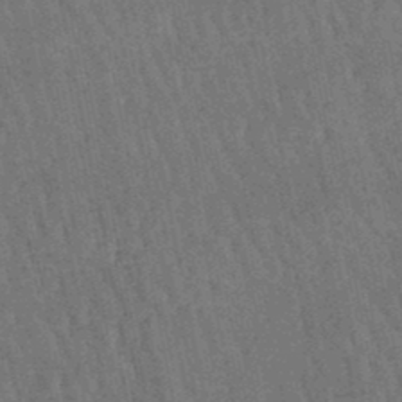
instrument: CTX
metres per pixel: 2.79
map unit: lHb
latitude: -47.0864
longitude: 77.1809
